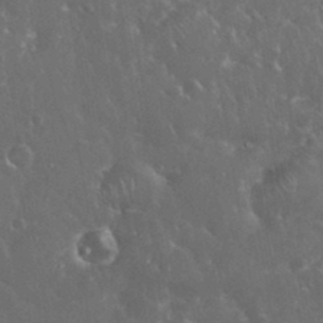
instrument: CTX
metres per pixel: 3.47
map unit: eHh
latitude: 33.8016
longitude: -62.5357
